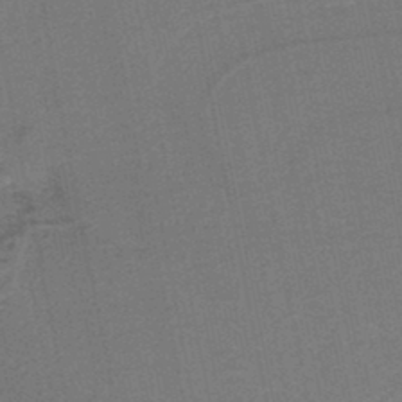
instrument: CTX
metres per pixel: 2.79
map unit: lHb
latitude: -39.1809
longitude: 54.6330
